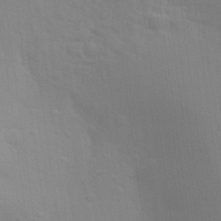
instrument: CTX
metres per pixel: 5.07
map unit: Aa
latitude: 24.3089
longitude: -145.5560
